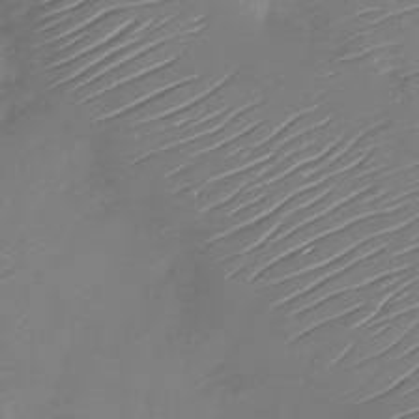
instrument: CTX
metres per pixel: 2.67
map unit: Nhu
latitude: -27.7666
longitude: -78.8002
